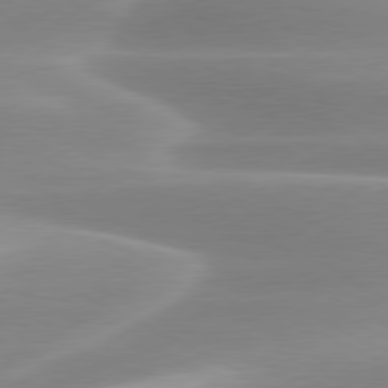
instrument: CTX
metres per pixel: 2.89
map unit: lApd
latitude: 79.8395
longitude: -115.9906
